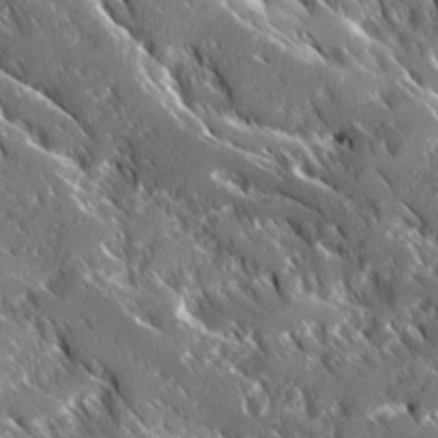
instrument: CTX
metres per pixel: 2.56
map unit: Ave
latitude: 17.1592
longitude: -130.1578
